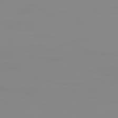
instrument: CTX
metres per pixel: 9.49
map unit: Hpe
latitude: 75.0270
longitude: -128.8191
